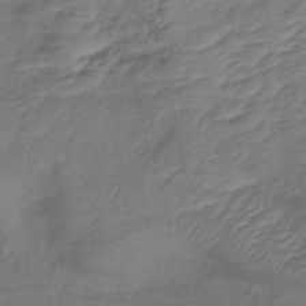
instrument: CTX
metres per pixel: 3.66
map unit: lHb
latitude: -39.7100
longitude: 75.1809
